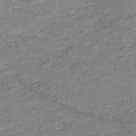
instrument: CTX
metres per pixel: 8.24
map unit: HNb
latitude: -50.5385
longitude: -40.9513
